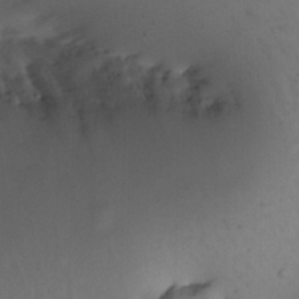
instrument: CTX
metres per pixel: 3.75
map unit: Nhe
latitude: -1.4077
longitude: -58.4601
